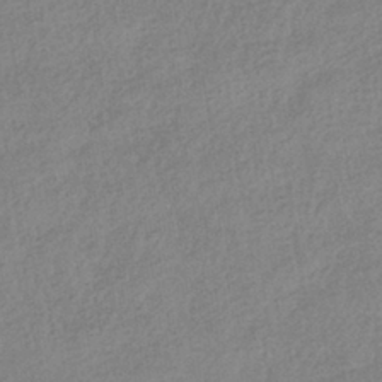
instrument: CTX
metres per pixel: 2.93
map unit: HNhu
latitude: -40.8786
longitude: 96.0850
